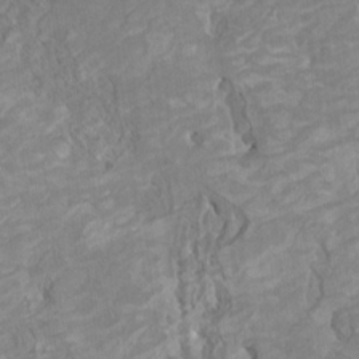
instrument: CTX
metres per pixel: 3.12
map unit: HNhu
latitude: 4.3467
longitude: -3.7449
